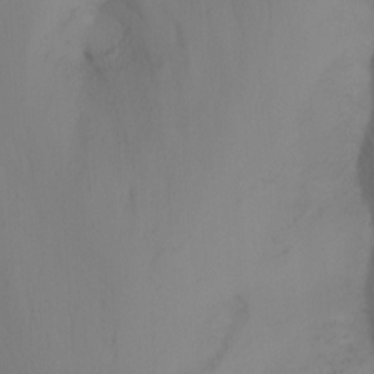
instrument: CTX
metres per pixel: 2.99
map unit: Nhu
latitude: -13.1431
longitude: -59.9906
